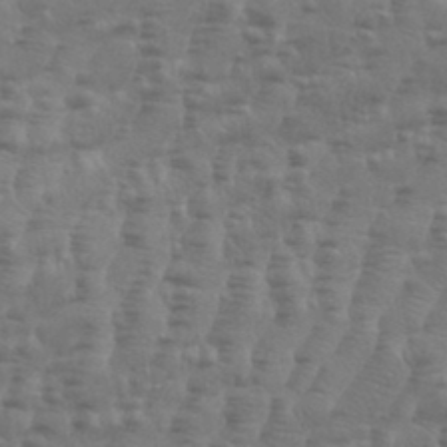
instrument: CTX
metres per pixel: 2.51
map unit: Aa
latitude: 34.6490
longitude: -136.1200
